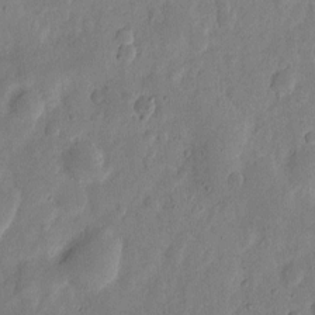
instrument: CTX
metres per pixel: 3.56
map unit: eHh
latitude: 6.1956
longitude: -71.4615
